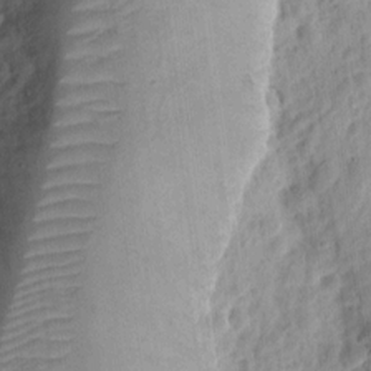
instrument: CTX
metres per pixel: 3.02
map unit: eHh
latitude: 10.5168
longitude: -74.1389
